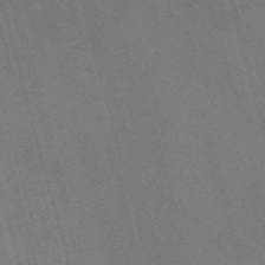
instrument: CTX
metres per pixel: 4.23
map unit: Nve
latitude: -58.3684
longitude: 64.8597
